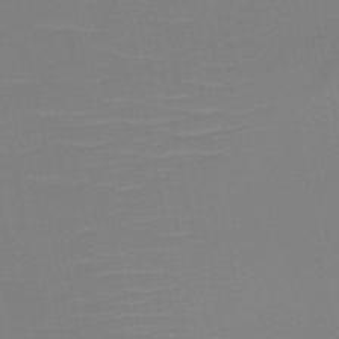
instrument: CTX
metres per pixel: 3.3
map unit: HNb
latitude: -50.6896
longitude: -45.7827
